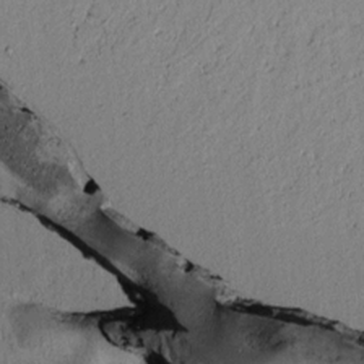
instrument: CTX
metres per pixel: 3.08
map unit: lAvf
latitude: 7.8394
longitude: 164.0661
